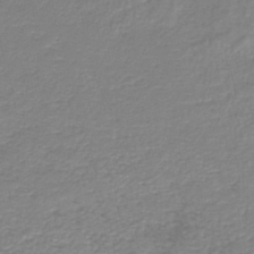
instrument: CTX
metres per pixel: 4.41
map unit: HNb
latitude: -46.1417
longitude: 52.0283
